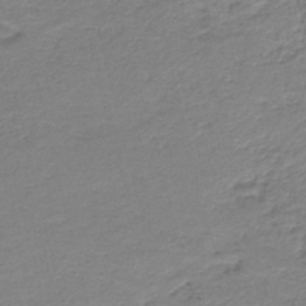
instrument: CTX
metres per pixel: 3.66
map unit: HNb
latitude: -44.3117
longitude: 51.0297
